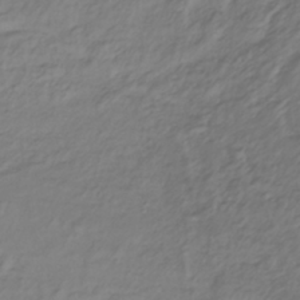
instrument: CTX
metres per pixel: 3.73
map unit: lHb
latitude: -38.3873
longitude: 69.9367
